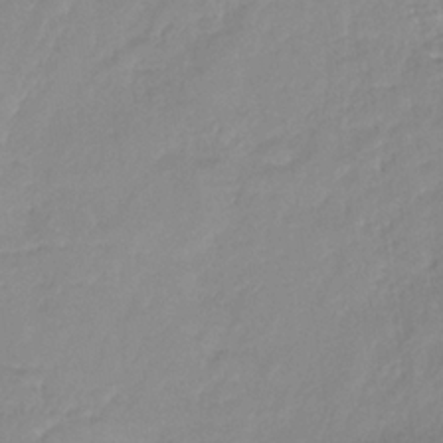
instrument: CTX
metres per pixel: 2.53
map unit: HNb
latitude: -34.1417
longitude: 63.9556
